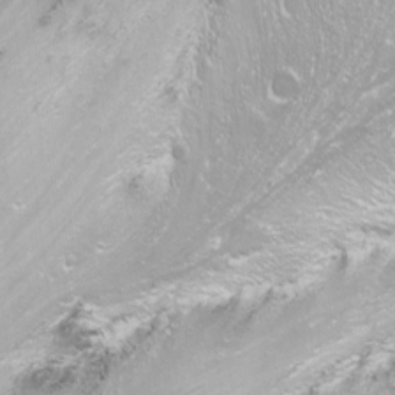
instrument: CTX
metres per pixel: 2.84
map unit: Nhu
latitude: -11.8045
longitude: -62.9703
